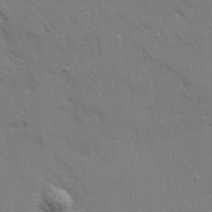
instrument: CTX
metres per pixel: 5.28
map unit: Ave
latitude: 22.8380
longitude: -130.5357
